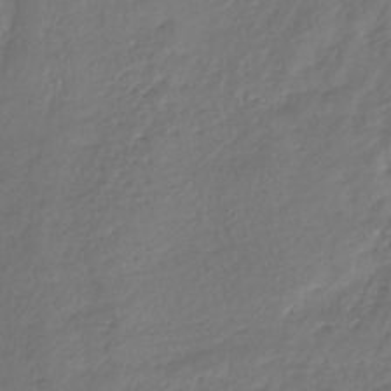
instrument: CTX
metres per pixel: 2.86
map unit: lHb
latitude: -39.8800
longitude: 70.4818
